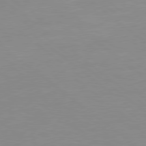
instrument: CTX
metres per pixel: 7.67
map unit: Hpe
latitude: 78.4790
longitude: -124.5923
